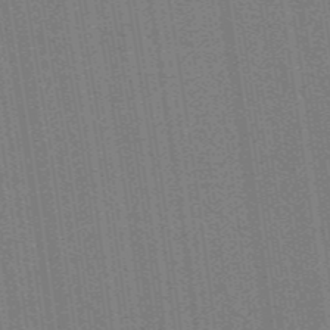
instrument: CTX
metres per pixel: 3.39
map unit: lHb
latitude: -47.2943
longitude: 59.2753
